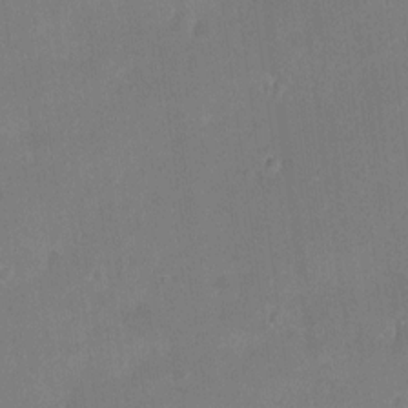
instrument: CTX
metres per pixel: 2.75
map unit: HNhu
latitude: 5.6883
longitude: 3.2186
